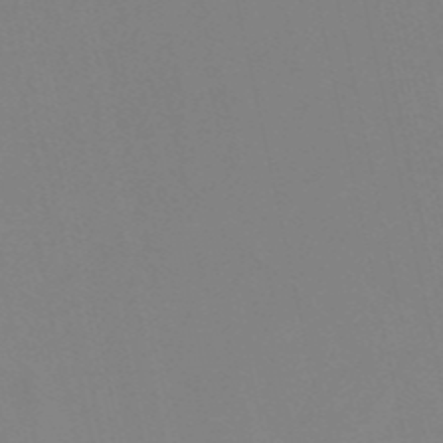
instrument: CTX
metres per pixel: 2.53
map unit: eHh
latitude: -53.3887
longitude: -24.6112
